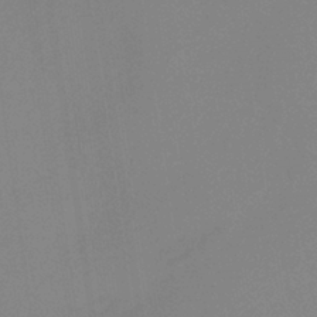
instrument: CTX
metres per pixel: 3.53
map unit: HNb
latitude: -36.7652
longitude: 54.5385
